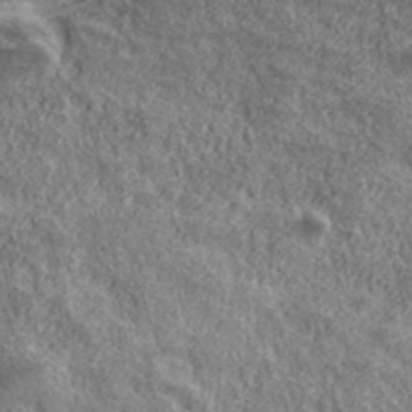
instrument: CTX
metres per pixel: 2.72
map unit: eHh
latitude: 43.5749
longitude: -89.0081
